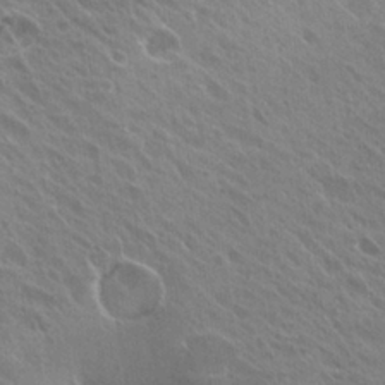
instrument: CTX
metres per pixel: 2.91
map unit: Hto
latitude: 27.2726
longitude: -35.2348
